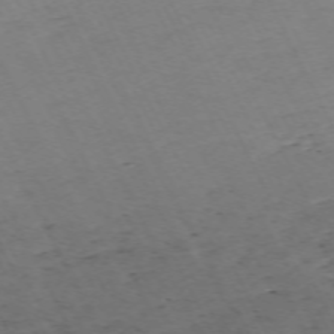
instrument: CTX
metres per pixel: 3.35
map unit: Hpe
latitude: -70.6519
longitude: 15.4833
